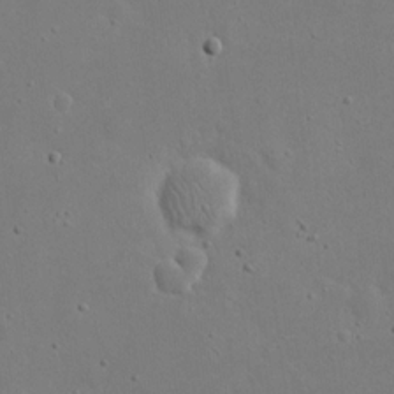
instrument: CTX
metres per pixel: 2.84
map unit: eHh
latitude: 19.1403
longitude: -71.7261
